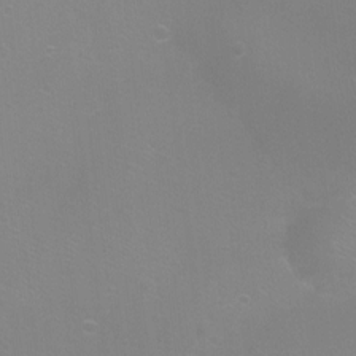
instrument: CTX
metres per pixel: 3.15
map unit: Ht
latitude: -6.1417
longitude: -28.5734
